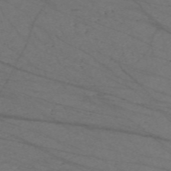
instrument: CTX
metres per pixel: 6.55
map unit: Nve
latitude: -59.2942
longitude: 61.6911
